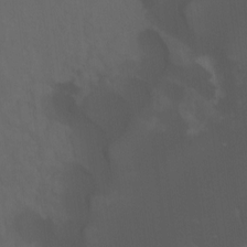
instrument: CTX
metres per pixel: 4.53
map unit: Hto
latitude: -7.5777
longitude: -45.2915
